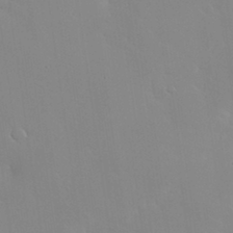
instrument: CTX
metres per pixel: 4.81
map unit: Nhu
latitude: 31.1026
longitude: -57.3670
